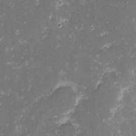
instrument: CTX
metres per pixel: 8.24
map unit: eHh
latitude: -1.8990
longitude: -86.5546
